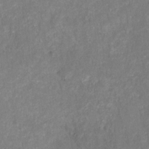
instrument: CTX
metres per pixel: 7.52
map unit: HNhu
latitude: -27.8800
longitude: 73.7666
